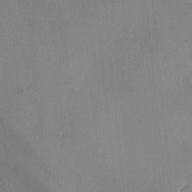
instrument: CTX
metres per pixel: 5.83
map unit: Ave
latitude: -8.1984
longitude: -121.9528
